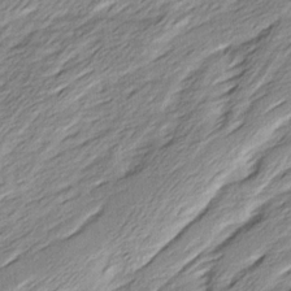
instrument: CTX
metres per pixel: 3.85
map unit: Ave
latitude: 16.4223
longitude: -137.2726
